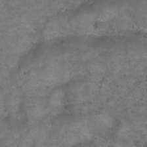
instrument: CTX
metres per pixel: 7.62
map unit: Nhu
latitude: 31.1592
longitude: -52.8569
